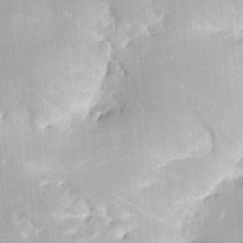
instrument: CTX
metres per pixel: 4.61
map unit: eHh
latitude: 8.3656
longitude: -73.4805
